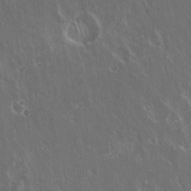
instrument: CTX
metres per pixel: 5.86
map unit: Hto
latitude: 19.3481
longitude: -57.4615
